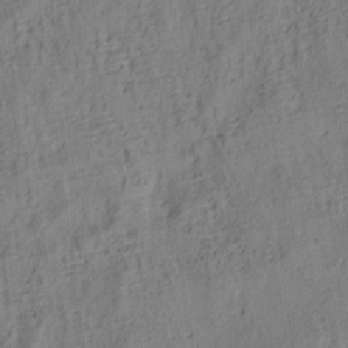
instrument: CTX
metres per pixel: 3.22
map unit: lAa
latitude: 5.4804
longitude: -114.5923
